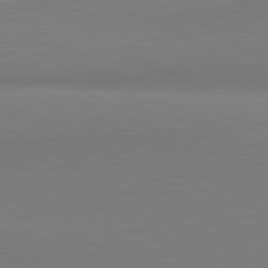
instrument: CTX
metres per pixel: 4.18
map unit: lApd
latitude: 81.1970
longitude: 159.6721
